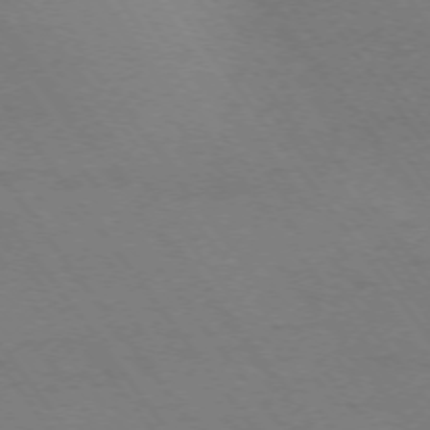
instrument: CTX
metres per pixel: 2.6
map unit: Ap
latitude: -74.6330
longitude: -69.9528
